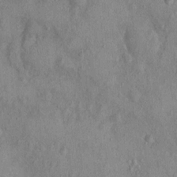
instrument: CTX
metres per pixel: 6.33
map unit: Nhu
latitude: -0.0094
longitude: -15.7072
